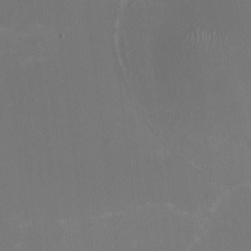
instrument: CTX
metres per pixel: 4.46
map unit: HNhu
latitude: -2.6329
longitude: -7.1214
